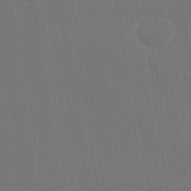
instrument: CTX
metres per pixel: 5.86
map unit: Nhu
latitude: 28.8191
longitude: -64.4979
